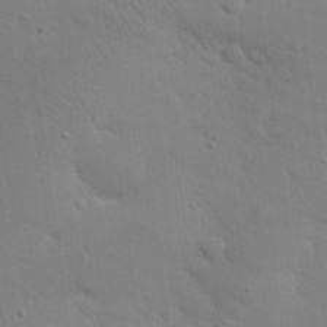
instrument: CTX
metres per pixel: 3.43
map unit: eHh
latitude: 25.4237
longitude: -69.7828
